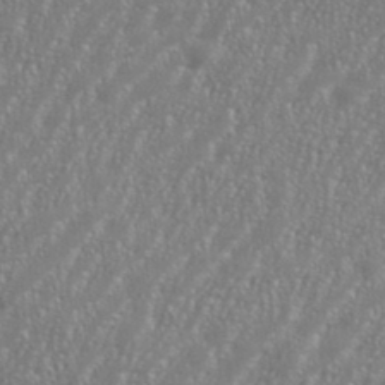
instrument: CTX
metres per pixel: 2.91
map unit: eHh
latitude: 35.4237
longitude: -132.3089
